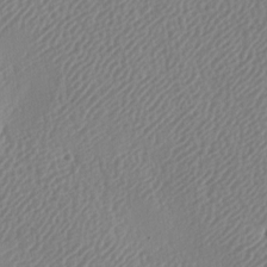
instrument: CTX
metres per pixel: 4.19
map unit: lAa
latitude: -8.8975
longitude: -128.1389
